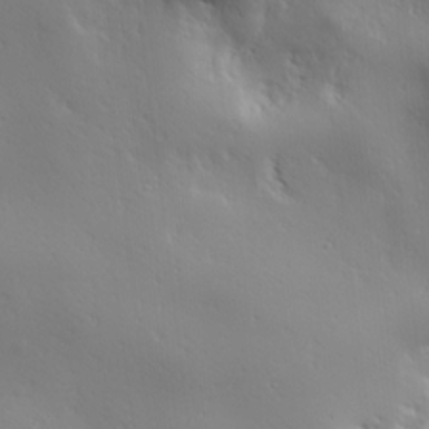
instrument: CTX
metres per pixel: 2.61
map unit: Ave
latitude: 19.6127
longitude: -138.1389
